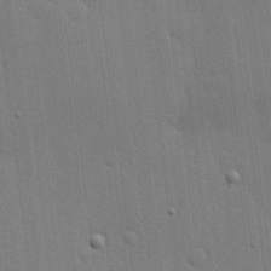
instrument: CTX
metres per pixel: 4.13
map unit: lHvf
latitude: 18.4412
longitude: -113.8583
